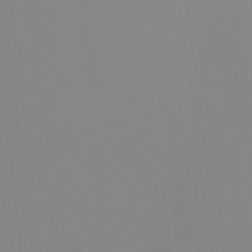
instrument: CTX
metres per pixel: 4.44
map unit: Ht
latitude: -13.6911
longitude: -50.2711
